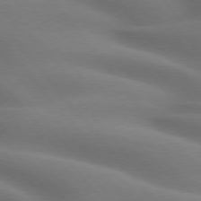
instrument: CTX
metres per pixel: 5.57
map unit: lApd
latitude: 75.7450
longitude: -60.7813
